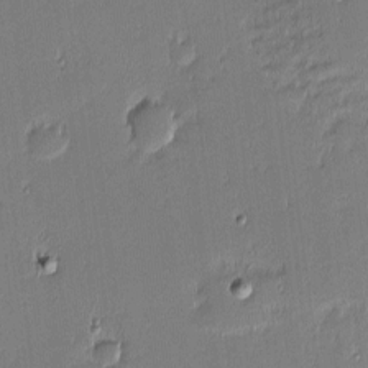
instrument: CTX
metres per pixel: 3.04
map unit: eHh
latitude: -2.8785
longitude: -82.9324
